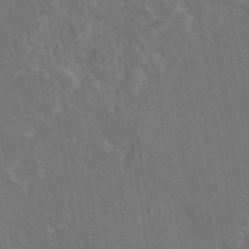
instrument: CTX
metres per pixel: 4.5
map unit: eAb
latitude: 46.6491
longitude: 109.2754
